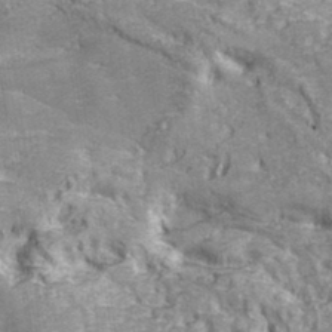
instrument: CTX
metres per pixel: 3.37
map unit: Hve
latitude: 32.4601
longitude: 148.5952
